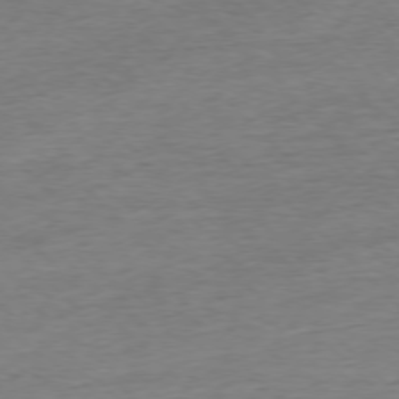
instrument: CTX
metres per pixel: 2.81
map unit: Ap
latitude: -77.0864
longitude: -97.4615
